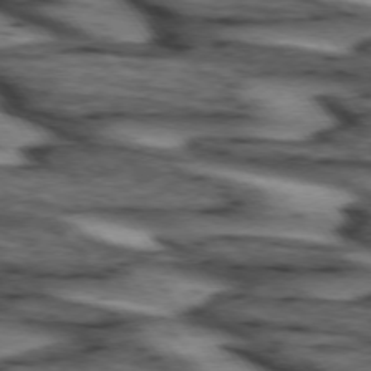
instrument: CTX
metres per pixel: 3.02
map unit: lApd
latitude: 74.1578
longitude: -72.2712
